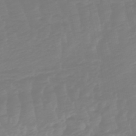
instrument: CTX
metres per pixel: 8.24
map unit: lHb
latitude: -49.8612
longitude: 82.6518
